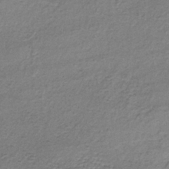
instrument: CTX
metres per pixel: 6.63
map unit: lHb
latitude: -34.9353
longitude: 62.0472
